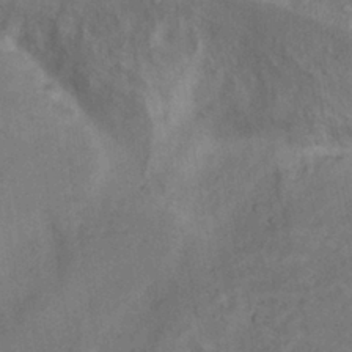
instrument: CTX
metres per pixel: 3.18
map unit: Nhu
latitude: 10.1767
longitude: -25.9528
